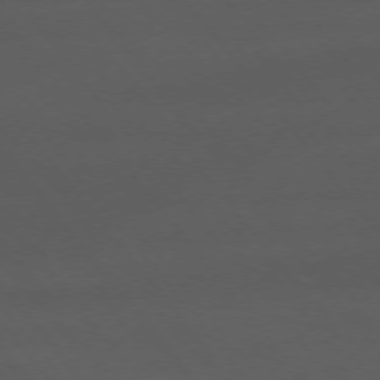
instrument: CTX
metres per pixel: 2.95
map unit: Ap
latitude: -75.9745
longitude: -88.9892
